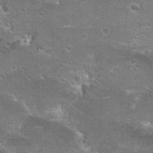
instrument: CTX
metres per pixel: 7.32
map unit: Hto
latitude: 21.5182
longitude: -43.4238
